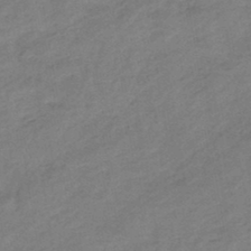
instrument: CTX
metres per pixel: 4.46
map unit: eHb
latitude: -44.7841
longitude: 85.2187
